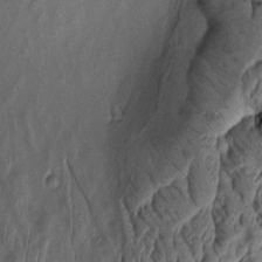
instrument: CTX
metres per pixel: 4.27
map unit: Aa
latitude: 8.7813
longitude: -131.8584
